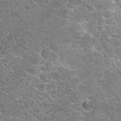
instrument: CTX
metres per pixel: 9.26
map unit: Hto
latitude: 19.4993
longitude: -41.4615
